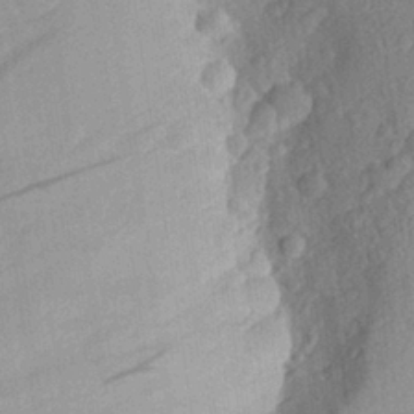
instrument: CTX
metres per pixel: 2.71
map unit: Aa
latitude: 26.2145
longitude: -145.4615
